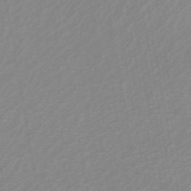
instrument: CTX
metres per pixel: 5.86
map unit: ANa
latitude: 44.6112
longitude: 27.9556
